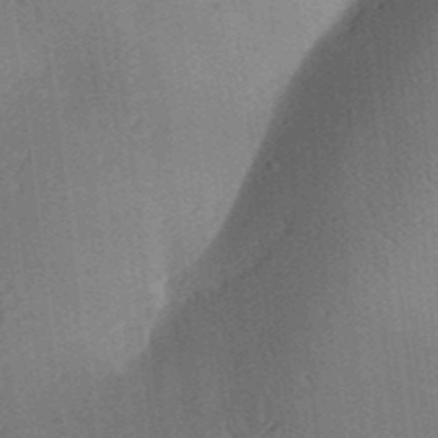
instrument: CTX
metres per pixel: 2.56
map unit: Aa
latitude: 31.4994
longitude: -142.2334
